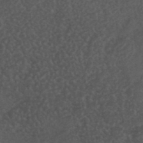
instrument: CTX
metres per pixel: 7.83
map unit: ANa
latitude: 39.6505
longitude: 29.1998
